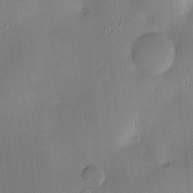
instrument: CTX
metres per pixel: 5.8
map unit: Hve
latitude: -10.1795
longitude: 175.5399
